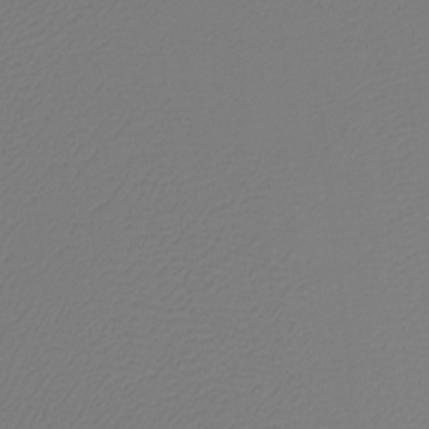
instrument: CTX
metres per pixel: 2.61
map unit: Ht
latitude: -15.6344
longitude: -49.2159
